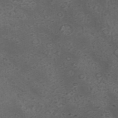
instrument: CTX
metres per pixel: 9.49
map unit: ANa
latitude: 35.5182
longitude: 13.8422
